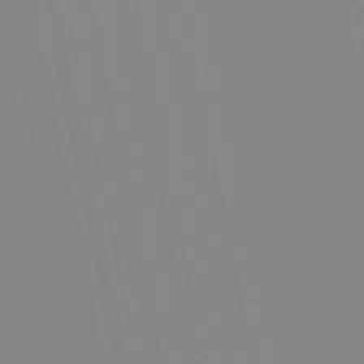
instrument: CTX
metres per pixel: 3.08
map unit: lHb
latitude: -49.0676
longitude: 75.3510
